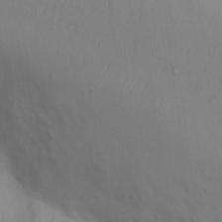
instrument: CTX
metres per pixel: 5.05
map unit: Nhu
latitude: 13.2537
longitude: -27.9717
